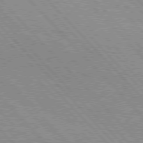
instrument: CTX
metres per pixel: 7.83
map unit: lApd
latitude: 76.5734
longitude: -73.0837
